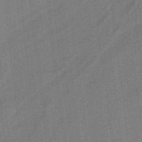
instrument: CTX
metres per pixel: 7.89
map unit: lHb
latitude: -39.6722
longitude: 53.9556
